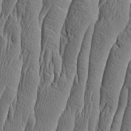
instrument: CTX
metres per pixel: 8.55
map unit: Aa
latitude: 8.1767
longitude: -129.9150
